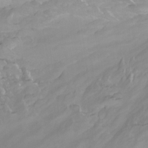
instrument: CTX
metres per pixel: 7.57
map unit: Aa
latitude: -3.7099
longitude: -71.9717
